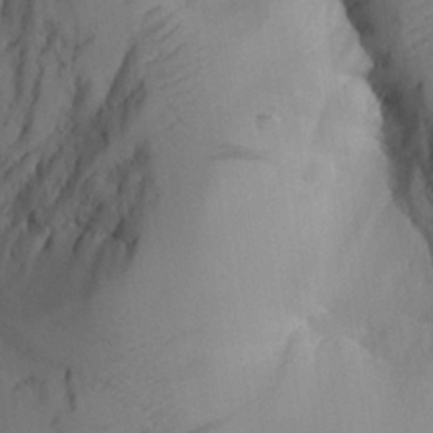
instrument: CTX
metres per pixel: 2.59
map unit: Aa
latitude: 26.4790
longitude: -130.9514
